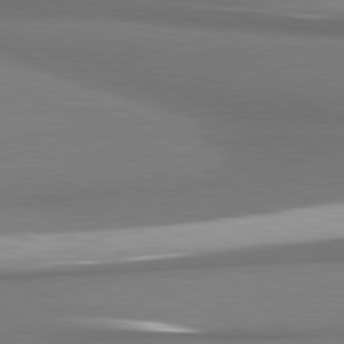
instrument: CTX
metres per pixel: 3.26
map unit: lApd
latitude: 80.7813
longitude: 176.6896
